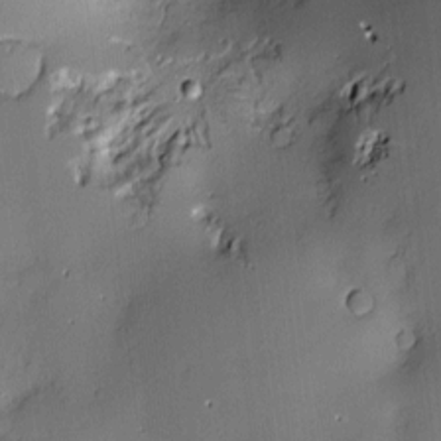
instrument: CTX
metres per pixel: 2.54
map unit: Hve
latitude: -10.3495
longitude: 175.7099
